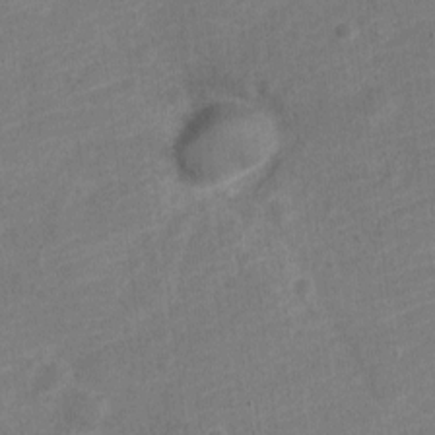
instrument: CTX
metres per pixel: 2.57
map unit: Nve
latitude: -18.8408
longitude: 109.0864
